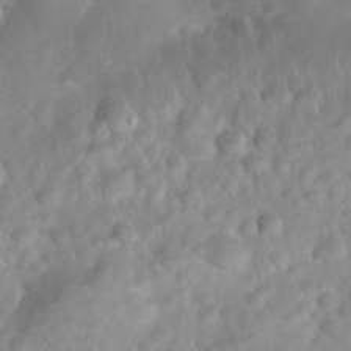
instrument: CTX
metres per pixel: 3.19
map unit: Nhu
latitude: 27.0836
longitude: -63.8206
